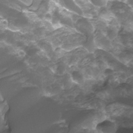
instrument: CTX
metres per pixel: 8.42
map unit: Htu
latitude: -13.4077
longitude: -70.1011
